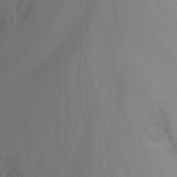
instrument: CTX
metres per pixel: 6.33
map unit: Nhu
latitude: -15.6344
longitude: -52.1956
